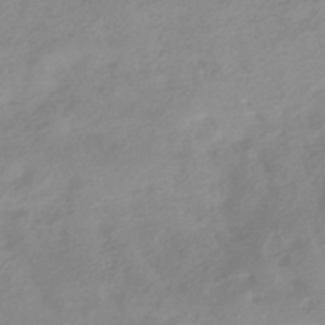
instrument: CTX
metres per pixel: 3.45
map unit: HNhu
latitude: -42.1227
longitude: 91.0298
